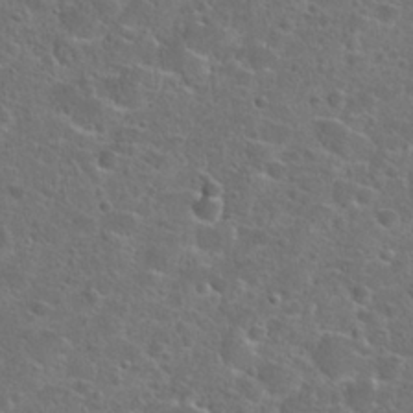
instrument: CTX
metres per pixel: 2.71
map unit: Hto
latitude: 23.7638
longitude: -46.7058
